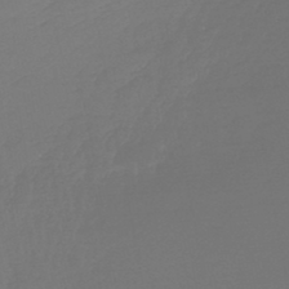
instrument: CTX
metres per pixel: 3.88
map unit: lHb
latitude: -46.7085
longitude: 66.4629
